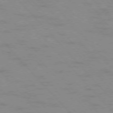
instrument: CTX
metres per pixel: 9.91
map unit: Ap
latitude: -76.5763
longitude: -61.4237
